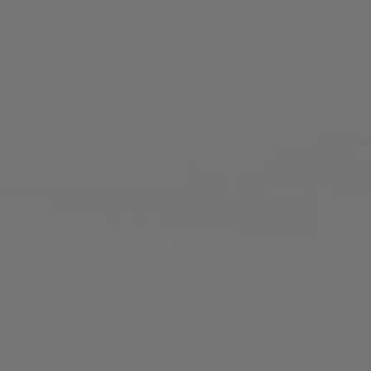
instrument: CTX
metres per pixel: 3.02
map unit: Hpe
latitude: 76.7435
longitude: -138.3089
